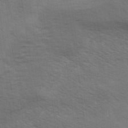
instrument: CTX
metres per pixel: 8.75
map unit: Hve
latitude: 31.5938
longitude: 149.9367
